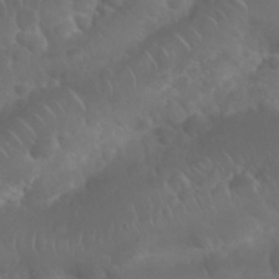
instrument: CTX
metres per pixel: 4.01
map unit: Nhu
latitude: 29.0080
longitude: -55.6127
